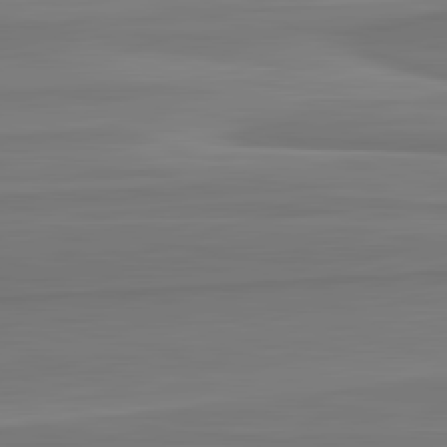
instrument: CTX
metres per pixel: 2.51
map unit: lApd
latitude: 82.6301
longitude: 169.0675
